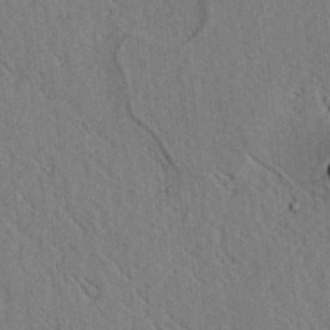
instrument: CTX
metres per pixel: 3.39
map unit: lAvf
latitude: 6.0822
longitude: 159.9178
